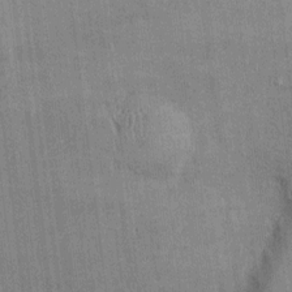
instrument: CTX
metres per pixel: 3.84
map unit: Ht
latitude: -3.0486
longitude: -14.0633
